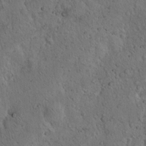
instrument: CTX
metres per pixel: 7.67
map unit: Hto
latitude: 13.8772
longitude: -55.7261
